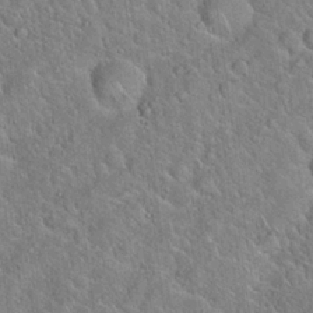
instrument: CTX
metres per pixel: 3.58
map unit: Hto
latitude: 18.8380
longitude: -51.4804
